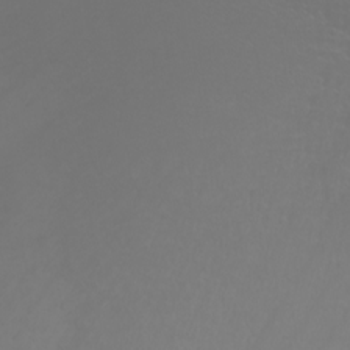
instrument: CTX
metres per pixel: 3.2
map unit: Nhu
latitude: -6.7463
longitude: -93.0269
